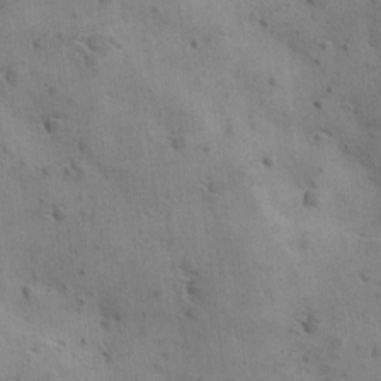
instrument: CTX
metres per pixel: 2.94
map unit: Ave
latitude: 11.7072
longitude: -105.9906
